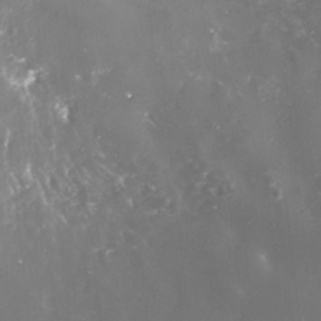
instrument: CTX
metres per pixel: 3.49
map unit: Nhe
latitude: -35.5777
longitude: -91.5749
